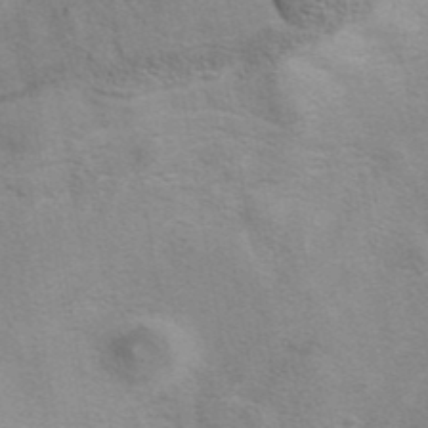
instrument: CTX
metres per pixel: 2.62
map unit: eAb
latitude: 40.6868
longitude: 105.9367
